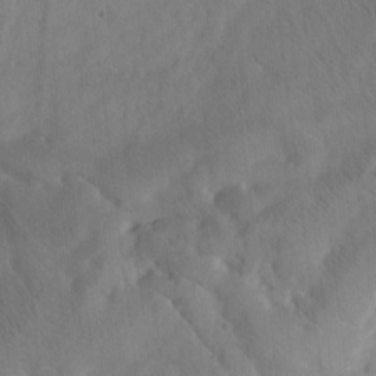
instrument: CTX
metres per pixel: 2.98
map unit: Htu
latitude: -3.2564
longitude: 168.1794
